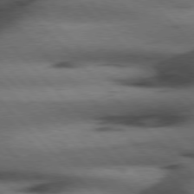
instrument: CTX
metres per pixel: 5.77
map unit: Hpe
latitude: 77.2537
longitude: -154.3467
